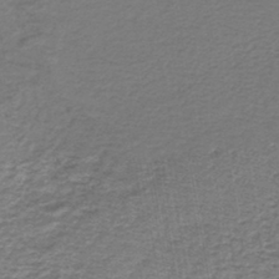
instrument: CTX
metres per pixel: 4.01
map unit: lHb
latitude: -43.6532
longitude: 62.4062
